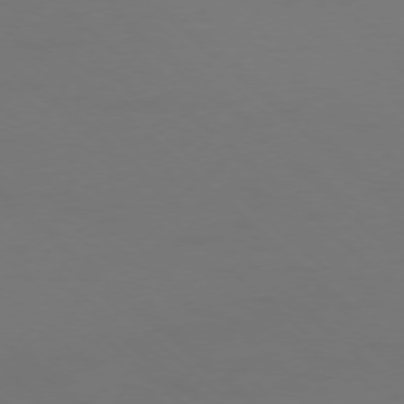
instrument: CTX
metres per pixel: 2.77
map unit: Ap
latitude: -76.3306
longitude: -78.8758
